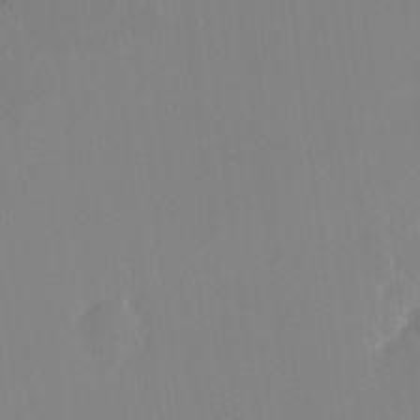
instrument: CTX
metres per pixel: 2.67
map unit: HNhu
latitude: 6.5546
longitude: 2.5951
